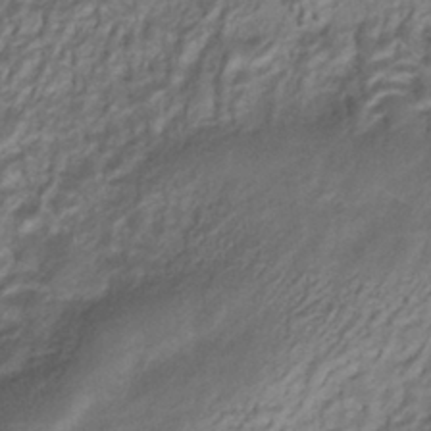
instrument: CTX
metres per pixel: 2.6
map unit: HNhu
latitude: -41.7289
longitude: 105.2187
